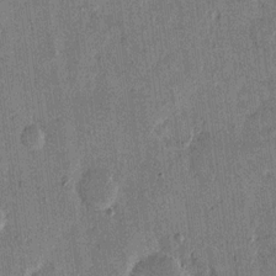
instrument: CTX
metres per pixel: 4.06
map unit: eHh
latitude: 13.6505
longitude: -68.4223
